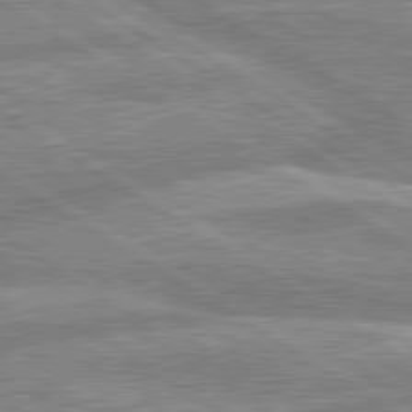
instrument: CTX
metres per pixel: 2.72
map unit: lApd
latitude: 80.3467
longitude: -169.6694
